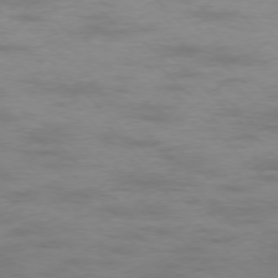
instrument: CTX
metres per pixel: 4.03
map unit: Ap
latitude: -77.0675
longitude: -70.9514
